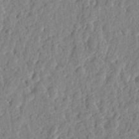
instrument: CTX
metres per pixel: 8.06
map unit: eHh
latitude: 27.5371
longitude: -77.2159
